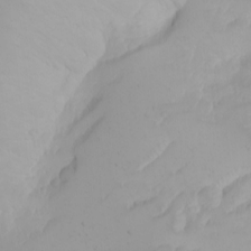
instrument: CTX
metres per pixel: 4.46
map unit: Nhu
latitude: -4.7085
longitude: -82.9702
